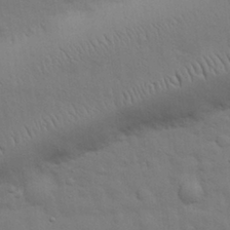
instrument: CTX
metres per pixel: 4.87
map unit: eHh
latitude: 29.1403
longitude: -75.3293
